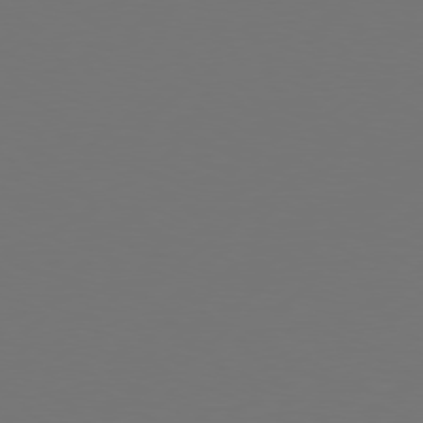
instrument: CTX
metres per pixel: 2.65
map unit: Hpe
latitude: 76.8002
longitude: -130.0255
